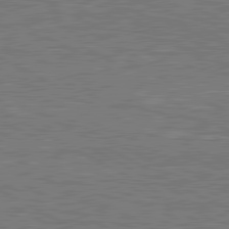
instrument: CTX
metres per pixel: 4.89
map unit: lApd
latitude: 80.9136
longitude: -171.4426
